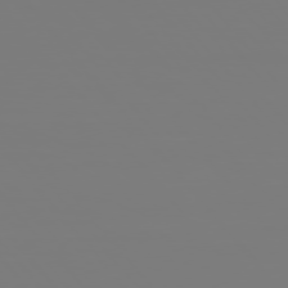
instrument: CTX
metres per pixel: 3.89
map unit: Hpe
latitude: 76.3845
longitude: -127.2159
